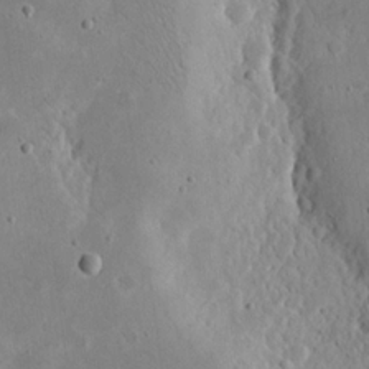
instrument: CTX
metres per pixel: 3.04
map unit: eHh
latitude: 21.2348
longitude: -68.9703
